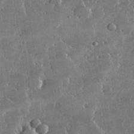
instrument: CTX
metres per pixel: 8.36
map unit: lHvf
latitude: 32.4979
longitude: -91.7450
